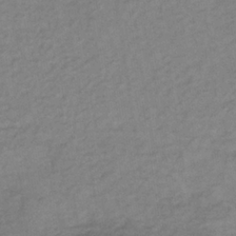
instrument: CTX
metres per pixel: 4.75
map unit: lHb
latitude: -33.7478
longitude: 65.2376
